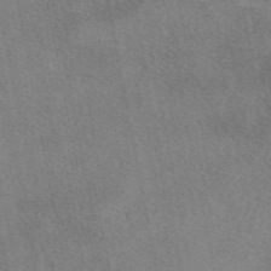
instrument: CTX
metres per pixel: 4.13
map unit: eAb
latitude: 49.0081
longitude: 121.2565
